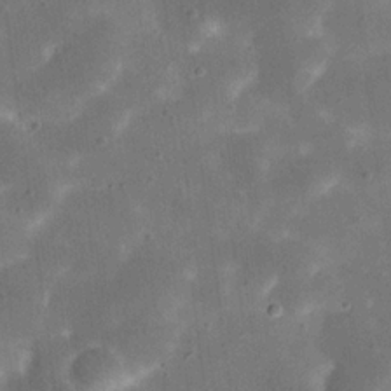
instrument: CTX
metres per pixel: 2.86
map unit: eHh
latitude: 20.9325
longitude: -66.4979
